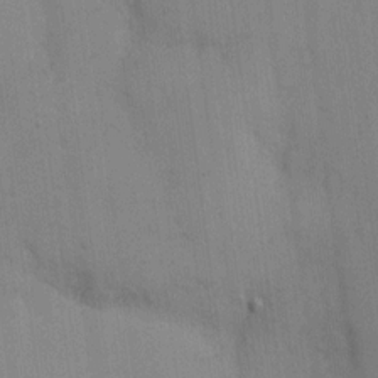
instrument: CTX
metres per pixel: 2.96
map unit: eHh
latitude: 12.7058
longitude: -62.4979
